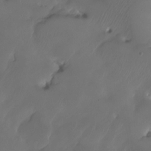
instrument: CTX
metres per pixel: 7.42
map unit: HNhu
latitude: -24.3117
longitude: 50.8219
